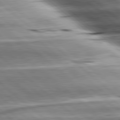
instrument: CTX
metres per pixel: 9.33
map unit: lApd
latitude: 80.3845
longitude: -143.0648
